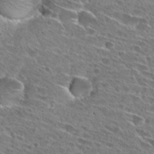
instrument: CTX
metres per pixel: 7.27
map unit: Hto
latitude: 27.4615
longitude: -43.7072
